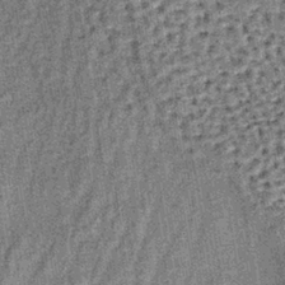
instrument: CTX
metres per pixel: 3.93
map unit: lHb
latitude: -37.7855
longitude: 64.3873
